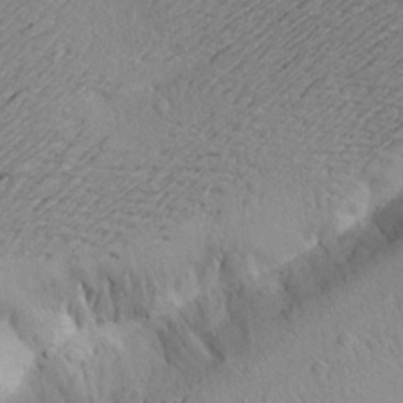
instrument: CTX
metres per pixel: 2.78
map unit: Aa
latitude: 21.2915
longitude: -149.4237
